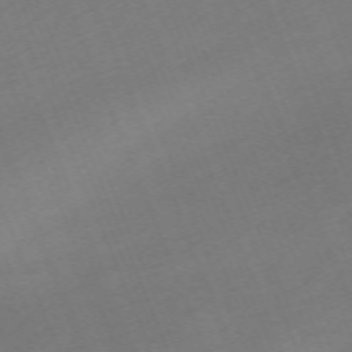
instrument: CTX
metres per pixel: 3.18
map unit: Nhu
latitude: -68.0472
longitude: 38.1228
